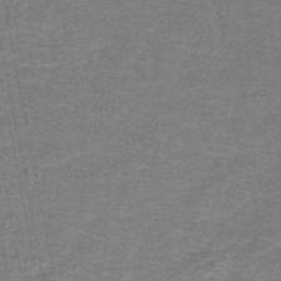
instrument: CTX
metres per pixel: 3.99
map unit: lHb
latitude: -43.7666
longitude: 55.1053
